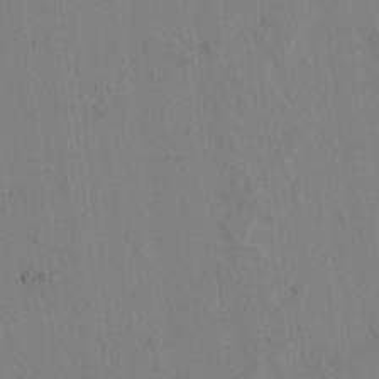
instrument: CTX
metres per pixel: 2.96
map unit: lAvf
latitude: 6.5735
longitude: 167.9745
